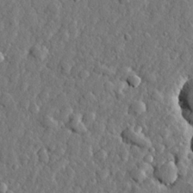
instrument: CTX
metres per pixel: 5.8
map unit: lHvf
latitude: 23.0269
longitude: 143.4832
